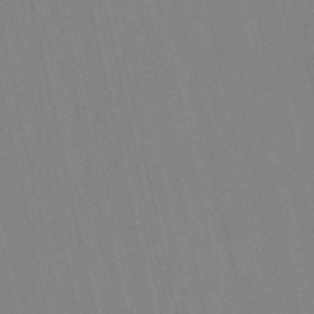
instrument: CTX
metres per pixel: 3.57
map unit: eHb
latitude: -50.2550
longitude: 76.9920
